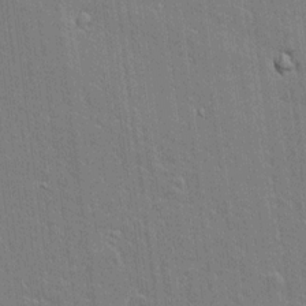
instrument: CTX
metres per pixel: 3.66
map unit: lAvf
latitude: 15.7261
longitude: -128.3845
